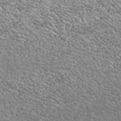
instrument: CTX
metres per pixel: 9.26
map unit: ANa
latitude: 42.4412
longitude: 26.1416
